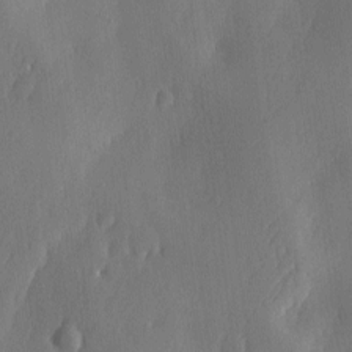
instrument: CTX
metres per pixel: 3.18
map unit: Ave
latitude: -11.1809
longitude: -121.7450
